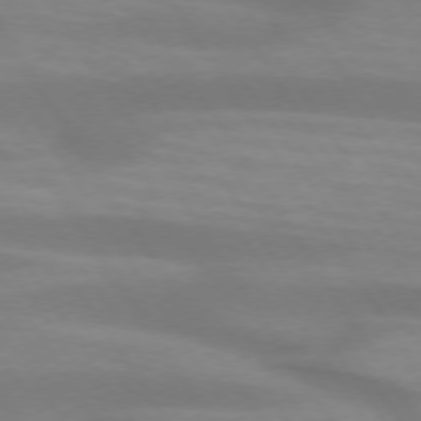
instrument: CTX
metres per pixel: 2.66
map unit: lApd
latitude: 73.7450
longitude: -53.7639
